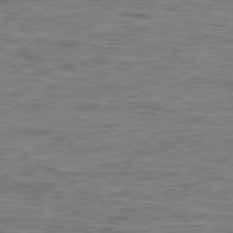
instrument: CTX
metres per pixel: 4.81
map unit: Ap
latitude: -78.6707
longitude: -75.7639
